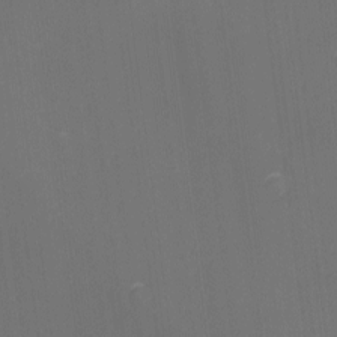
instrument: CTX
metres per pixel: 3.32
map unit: eHh
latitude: -1.6722
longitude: -80.1389
